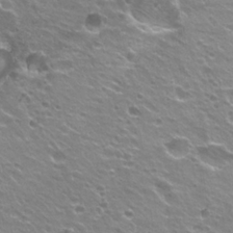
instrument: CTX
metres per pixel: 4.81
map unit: Hto
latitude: 22.7813
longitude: -32.4790
